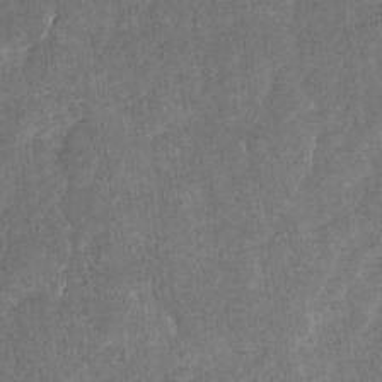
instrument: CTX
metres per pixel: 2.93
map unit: lAvf
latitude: -8.2361
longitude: -111.8961
